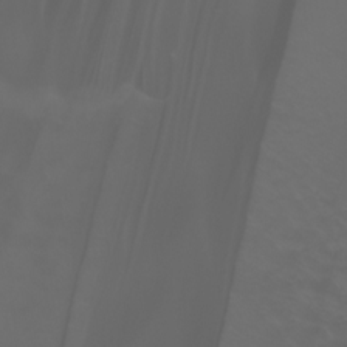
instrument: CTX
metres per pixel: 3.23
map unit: Aa
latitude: -6.6329
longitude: -72.5735
